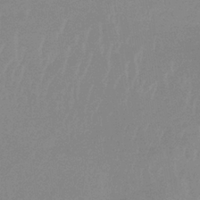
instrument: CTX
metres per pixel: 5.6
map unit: lHb
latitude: -34.1795
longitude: 69.9367
